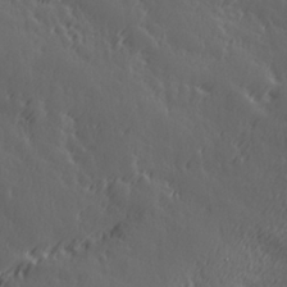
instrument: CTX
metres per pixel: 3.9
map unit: Hve
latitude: 26.6869
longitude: 145.7289
